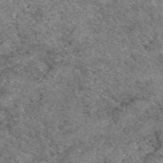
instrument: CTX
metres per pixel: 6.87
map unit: eAb
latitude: 49.4804
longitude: 113.5588
